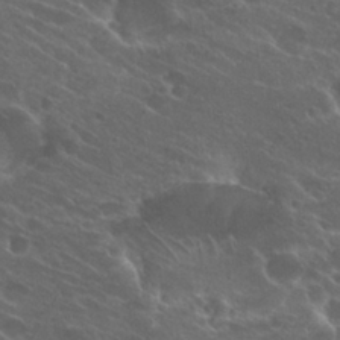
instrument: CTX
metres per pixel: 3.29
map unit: Hto
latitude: 25.4804
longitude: -39.6694
